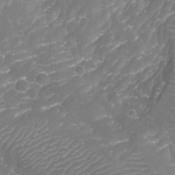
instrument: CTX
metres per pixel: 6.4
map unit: Aa
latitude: -8.0661
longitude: -71.4804
